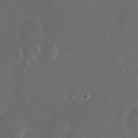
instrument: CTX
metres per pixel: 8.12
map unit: eHh
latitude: 23.2537
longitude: -70.1578
